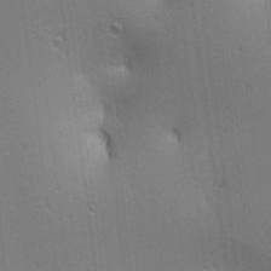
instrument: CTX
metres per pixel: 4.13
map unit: lAa
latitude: 12.5168
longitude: -107.9339
